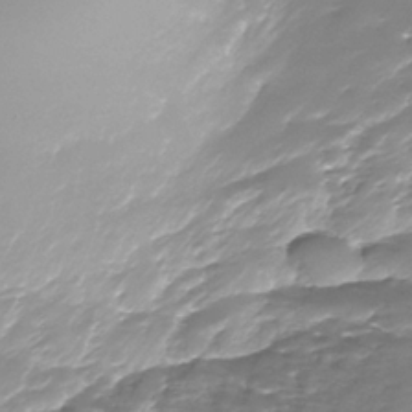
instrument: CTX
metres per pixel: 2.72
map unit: Nhe
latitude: -37.5021
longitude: -87.9528
